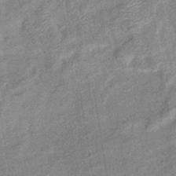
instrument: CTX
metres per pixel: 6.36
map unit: eHb
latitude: -39.0109
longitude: 79.4454
